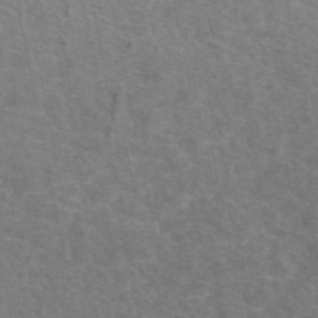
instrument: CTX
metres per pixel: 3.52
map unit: eAb
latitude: 49.2159
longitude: 115.7288
